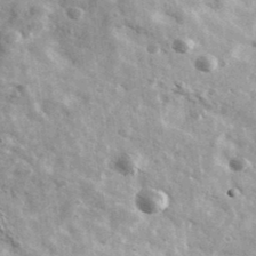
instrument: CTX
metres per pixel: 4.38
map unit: Ave
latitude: 37.6316
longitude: -110.2334
